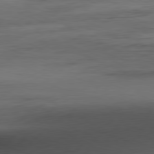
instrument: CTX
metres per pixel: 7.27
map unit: Ap
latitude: -81.3699
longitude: -80.1767
